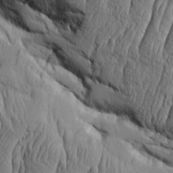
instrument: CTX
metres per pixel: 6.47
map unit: Aa
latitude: 8.2145
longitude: -129.9339
